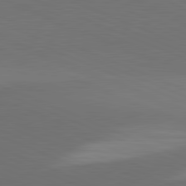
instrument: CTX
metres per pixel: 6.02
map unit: lApd
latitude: 81.7639
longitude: 136.1794
